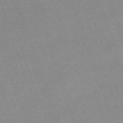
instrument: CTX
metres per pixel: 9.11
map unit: eHh
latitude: -64.1228
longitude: 50.5574
